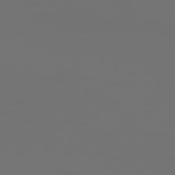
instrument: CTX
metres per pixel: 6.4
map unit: Hpe
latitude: 76.4979
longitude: -140.0444
